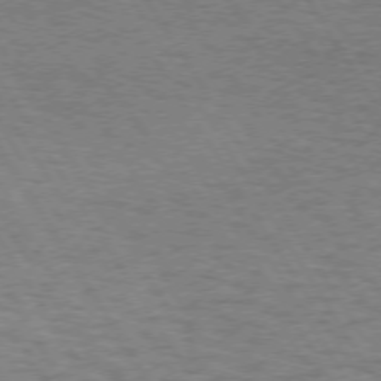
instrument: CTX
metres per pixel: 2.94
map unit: Hpe
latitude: 72.6680
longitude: -129.6505
